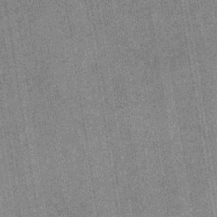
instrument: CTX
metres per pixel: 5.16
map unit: eHb
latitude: -38.5385
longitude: 80.8408
